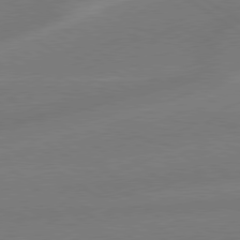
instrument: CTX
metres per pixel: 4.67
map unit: lApd
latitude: 79.1214
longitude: -142.8569
